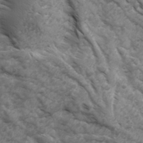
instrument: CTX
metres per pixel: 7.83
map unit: Ave
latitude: 17.3293
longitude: -131.9340
